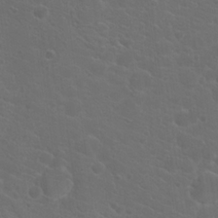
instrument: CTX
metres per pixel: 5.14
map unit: Hto
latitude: 19.1214
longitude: -36.4412
